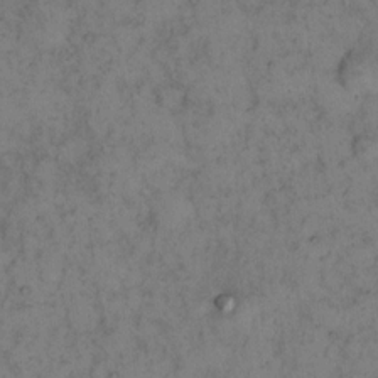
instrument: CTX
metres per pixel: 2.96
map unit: eHh
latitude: 15.7072
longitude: -63.5749
